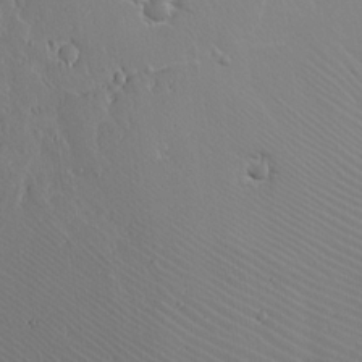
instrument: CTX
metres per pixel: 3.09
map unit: lAvf
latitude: 16.1767
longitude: -126.5735
